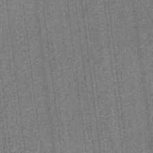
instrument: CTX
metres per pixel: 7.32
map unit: eHb
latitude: -32.3873
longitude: 74.1228
